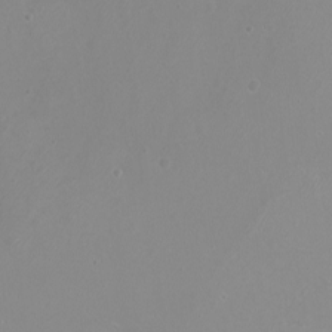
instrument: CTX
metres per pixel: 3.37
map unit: Nhu
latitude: -7.2565
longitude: -75.8961
